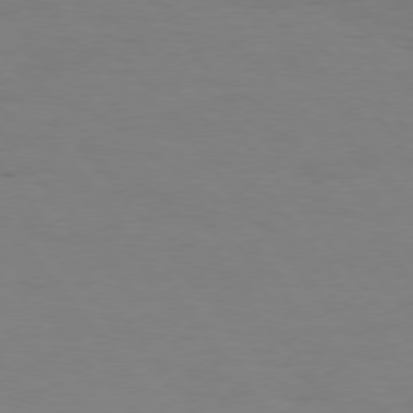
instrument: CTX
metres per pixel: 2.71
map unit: Hpe
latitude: 75.4426
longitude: -140.8946
